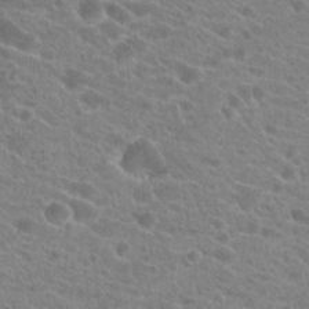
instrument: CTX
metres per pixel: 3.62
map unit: Hto
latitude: 21.6505
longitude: -38.7057
